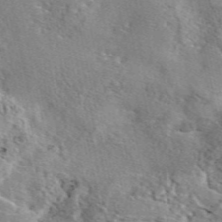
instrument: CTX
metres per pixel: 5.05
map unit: eAb
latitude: 45.8205
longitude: 111.2942
